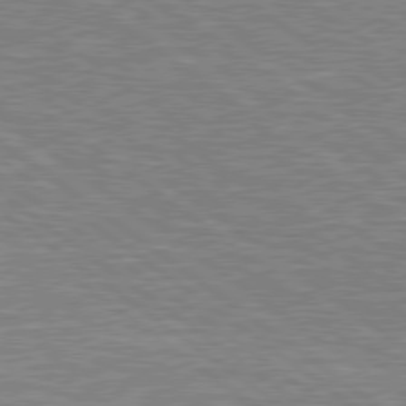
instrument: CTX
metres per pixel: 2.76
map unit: Hpe
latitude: 78.7813
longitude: -164.3845
